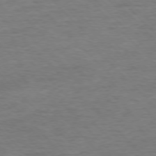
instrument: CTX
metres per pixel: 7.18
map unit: Ap
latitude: -77.0675
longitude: -94.9514
